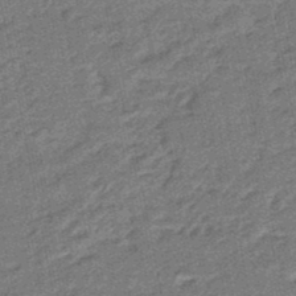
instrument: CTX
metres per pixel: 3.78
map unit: eHb
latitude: -45.9367
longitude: 89.4076
